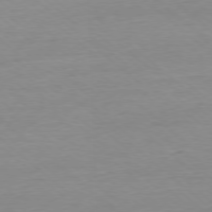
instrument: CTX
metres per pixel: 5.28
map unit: Ap
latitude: -78.1794
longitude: -97.3482
